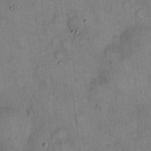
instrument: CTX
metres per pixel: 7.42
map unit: eHh
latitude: 20.1767
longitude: -60.2711
